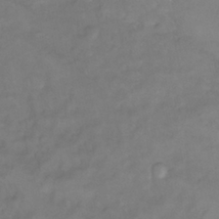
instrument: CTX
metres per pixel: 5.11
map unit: Ht
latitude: 5.7072
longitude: -29.8394
